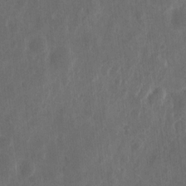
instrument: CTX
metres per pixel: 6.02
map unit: eHh
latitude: 7.5938
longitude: -73.0648
